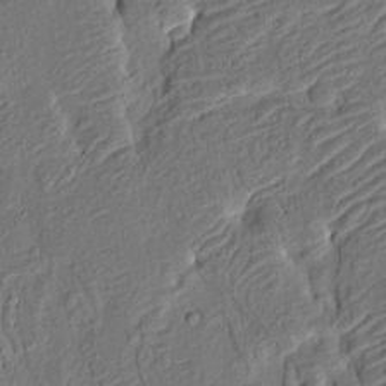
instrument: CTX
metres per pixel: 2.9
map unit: eHh
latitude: 3.2159
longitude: -78.4223
